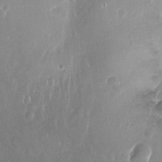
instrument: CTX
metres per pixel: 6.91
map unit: Nhu
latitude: -12.7841
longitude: -38.9514
